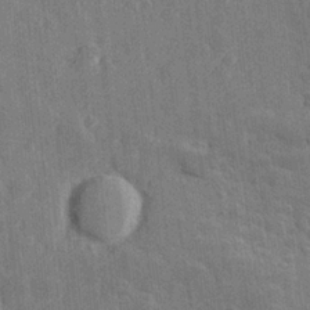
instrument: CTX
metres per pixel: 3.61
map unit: Hve
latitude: 25.3292
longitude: 149.4266
